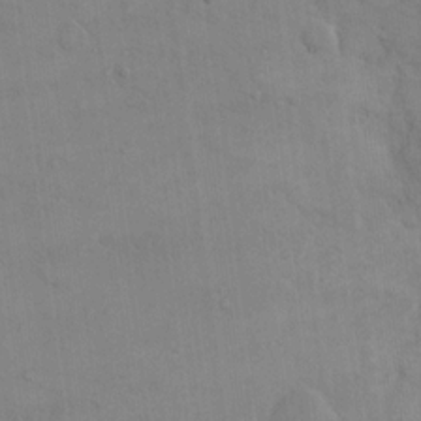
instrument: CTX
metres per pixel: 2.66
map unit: eHh
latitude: 16.3278
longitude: -66.9513
